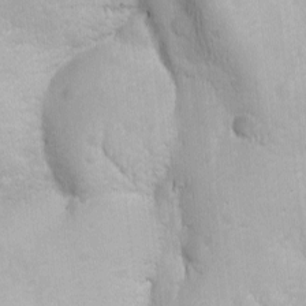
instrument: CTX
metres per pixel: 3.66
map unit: Ave
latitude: -10.8597
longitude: -120.5735
